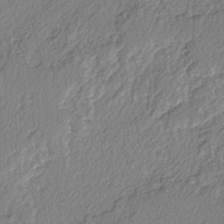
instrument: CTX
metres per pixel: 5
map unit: lAvf
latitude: -2.7463
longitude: -109.4993
